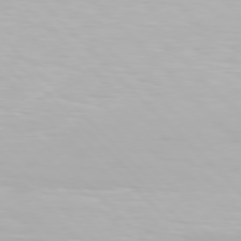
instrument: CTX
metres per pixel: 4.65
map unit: Hpe
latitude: 76.9513
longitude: -164.3089
